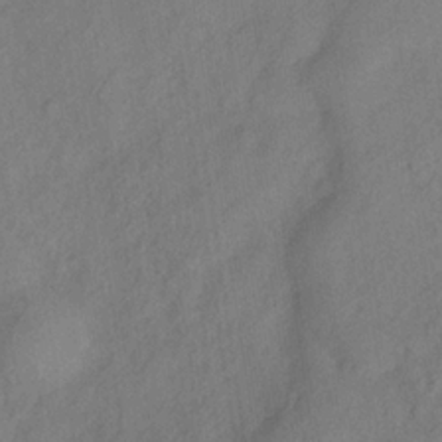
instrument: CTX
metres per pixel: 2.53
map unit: Hve
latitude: -32.5385
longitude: 92.1795
